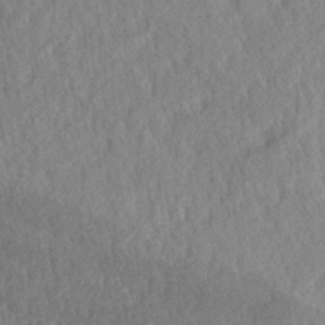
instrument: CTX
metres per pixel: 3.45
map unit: lHvf
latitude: 24.8191
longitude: 143.8233
